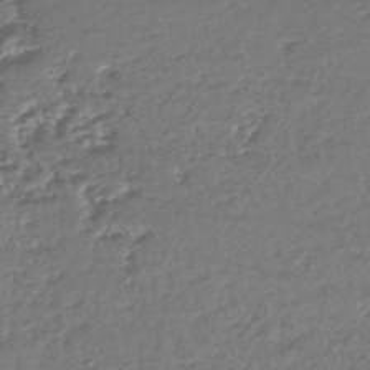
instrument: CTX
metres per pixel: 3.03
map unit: HNhu
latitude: -43.6343
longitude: 107.5022
